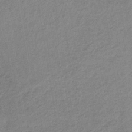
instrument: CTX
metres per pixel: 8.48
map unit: HNb
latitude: -33.4833
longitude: 62.1605
